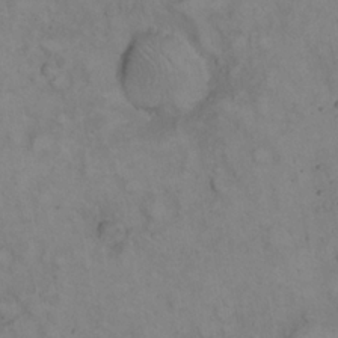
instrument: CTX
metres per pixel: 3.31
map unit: eHh
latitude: 22.9325
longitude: -62.0255
